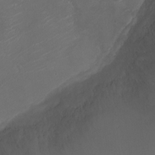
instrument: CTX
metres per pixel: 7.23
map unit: Ht
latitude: -1.5399
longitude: -18.8947
